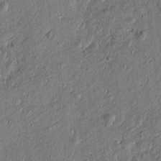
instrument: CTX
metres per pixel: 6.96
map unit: Htu
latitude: -7.2187
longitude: 177.3888
